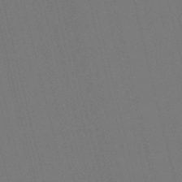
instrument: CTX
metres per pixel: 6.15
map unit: lHb
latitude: -47.3698
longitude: 61.0109
